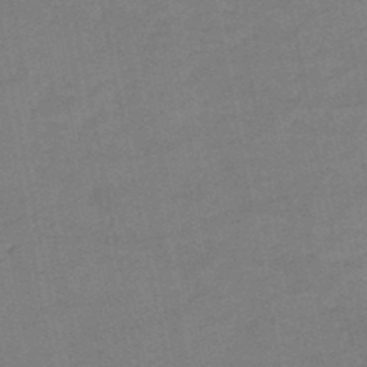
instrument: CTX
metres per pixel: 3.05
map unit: HNb
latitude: -46.6518
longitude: -36.1578
